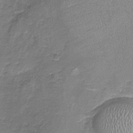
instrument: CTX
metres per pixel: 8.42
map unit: Nhu
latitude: -18.2928
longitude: -57.1970
